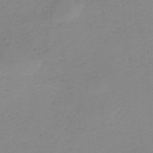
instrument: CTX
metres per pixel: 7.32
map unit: HNb
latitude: -33.5022
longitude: 64.1984
